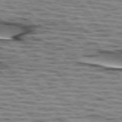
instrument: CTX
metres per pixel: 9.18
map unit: lApd
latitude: 74.1200
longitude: -53.1214
